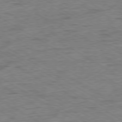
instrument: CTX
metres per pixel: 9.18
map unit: Ap
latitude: -80.3307
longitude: -77.8961
